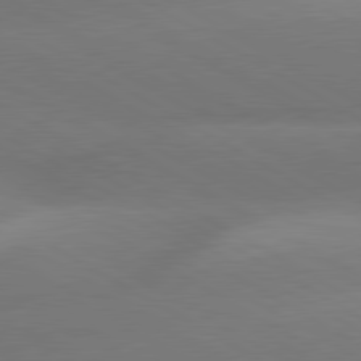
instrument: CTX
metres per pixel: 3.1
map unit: lApd
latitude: 80.3845
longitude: -149.9339
